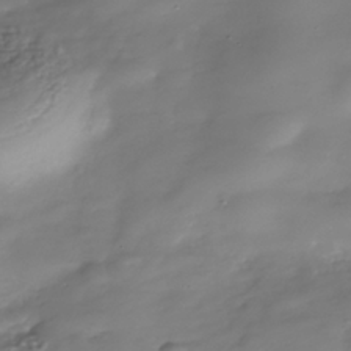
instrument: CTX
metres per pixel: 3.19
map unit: Nhe
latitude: -38.2173
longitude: -113.2159
